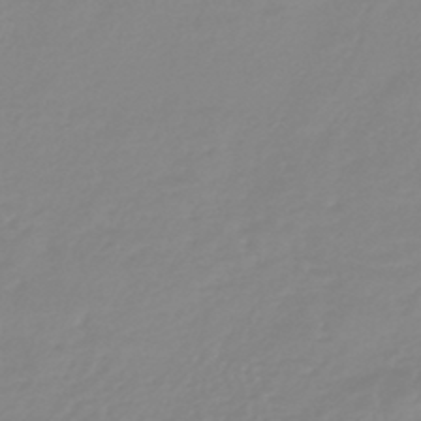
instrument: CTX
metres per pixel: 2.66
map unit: lHb
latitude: -44.0850
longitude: 75.4077
